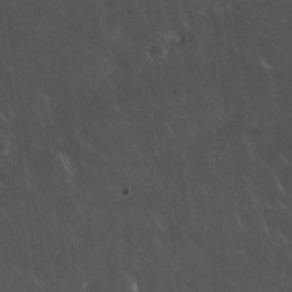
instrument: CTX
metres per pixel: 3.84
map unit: Nhu
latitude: 30.7247
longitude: -56.9702
